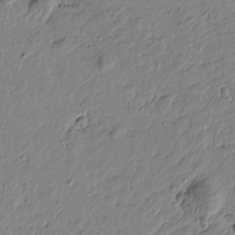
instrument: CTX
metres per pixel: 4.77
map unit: Htu
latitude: 0.5734
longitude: -175.4615
